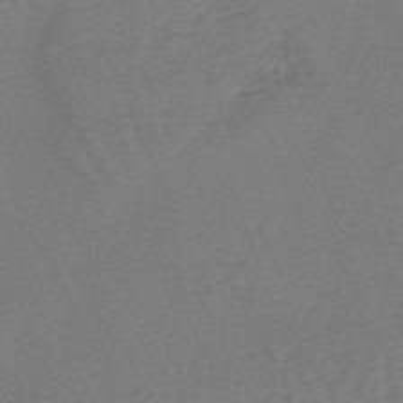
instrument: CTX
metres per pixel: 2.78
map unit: lHb
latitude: -44.9353
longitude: 80.1984
